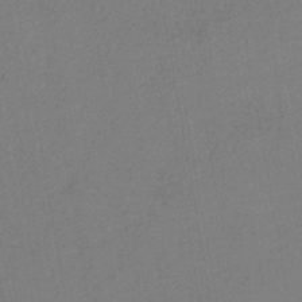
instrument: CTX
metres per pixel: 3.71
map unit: lHb
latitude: -42.3684
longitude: 68.2172
